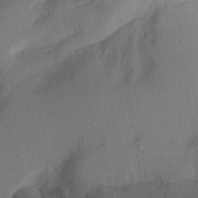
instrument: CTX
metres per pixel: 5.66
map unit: Aa
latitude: 21.0270
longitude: -144.6112
